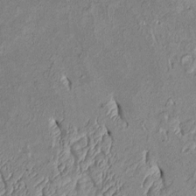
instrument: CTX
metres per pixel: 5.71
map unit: Htu
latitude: 2.0255
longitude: 149.3321
